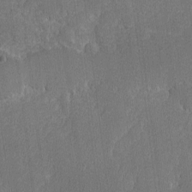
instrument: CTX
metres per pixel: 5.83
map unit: lAvf
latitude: -8.5007
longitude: -113.3104
